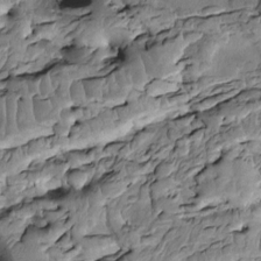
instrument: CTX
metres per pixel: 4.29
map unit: Htu
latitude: -1.5588
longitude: 148.6708
